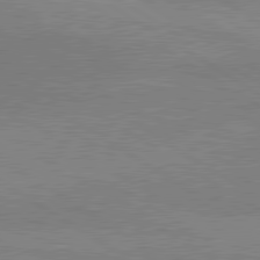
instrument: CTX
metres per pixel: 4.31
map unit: lApd
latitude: 80.4979
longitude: 126.9730
